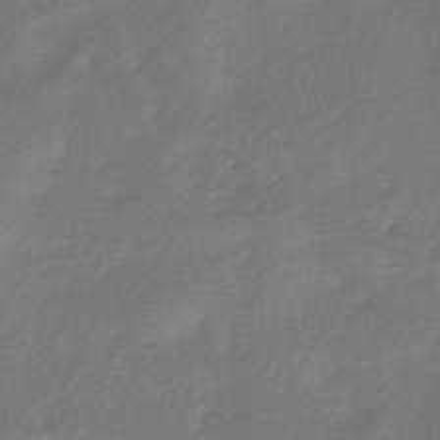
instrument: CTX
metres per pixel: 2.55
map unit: HNhu
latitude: -41.6533
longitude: 92.1606
